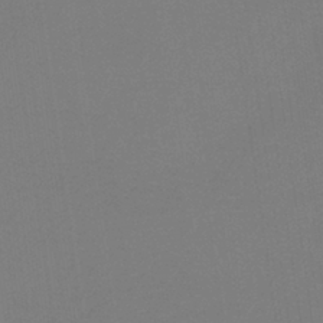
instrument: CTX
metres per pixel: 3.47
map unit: HNb
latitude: -37.2187
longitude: 54.6708
